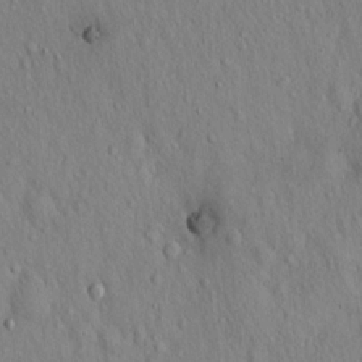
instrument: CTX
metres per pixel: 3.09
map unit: Hto
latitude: 16.2523
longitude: -58.3656
